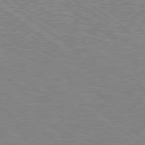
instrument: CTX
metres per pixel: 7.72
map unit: Hpe
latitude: 78.9325
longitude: -161.6127
